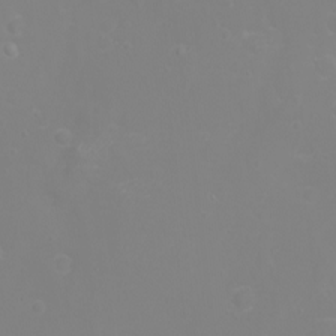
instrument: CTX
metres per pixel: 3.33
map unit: eHh
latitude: -3.0864
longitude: -75.5182
